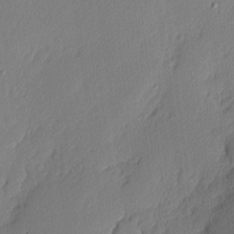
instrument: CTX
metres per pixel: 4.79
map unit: Nhu
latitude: 2.1011
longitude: -76.6112
